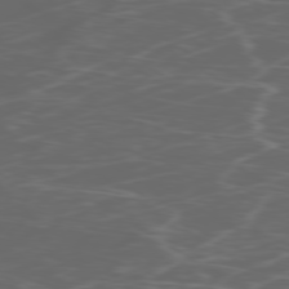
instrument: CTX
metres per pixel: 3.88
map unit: Ap
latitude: -78.6896
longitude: -75.9339
